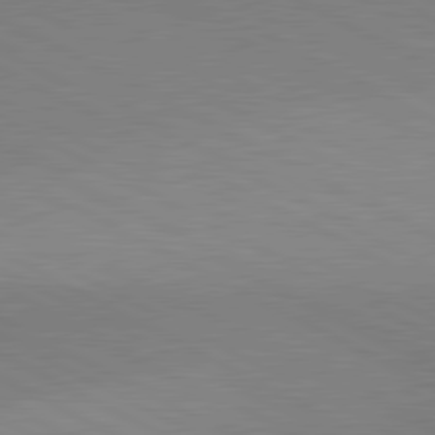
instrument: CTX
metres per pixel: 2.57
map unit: lApd
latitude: 80.8569
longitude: 149.6155
